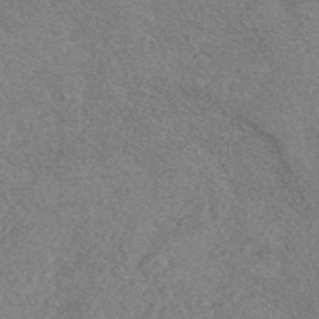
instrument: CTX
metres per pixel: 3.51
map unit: HNhu
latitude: -44.3495
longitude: 94.3495
